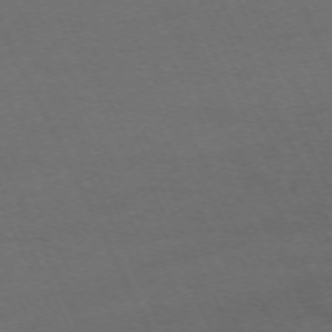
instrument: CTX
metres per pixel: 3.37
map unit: Hpe
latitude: -71.1242
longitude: 16.2173
